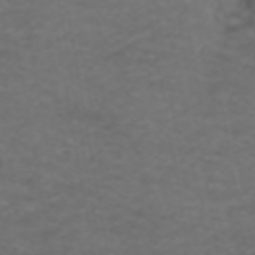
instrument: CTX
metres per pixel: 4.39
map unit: ANa
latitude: 39.3671
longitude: 24.1606
